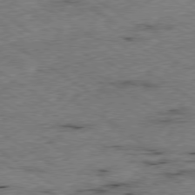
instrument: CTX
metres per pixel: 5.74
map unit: Ap
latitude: -79.8422
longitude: -51.7260
